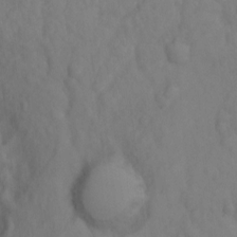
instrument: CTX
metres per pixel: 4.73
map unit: Hto
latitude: -2.8974
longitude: -33.8016
